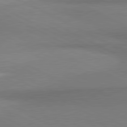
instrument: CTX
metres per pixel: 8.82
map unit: lApd
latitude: 80.9514
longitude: 162.5573
